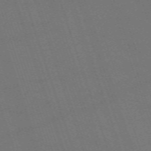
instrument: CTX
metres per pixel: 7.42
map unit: eHh
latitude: -63.9367
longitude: 51.3887
